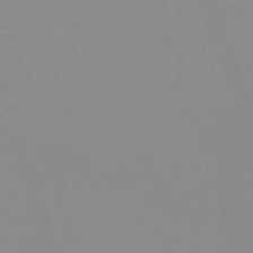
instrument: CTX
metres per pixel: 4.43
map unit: eHh
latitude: -63.3131
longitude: 48.9920
